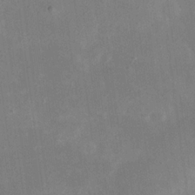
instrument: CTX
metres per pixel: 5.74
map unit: eHh
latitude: 19.2348
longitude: -70.7624
